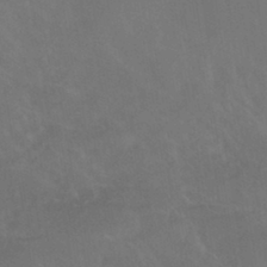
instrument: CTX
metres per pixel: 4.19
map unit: HNhu
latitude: -42.8408
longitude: 94.2928
